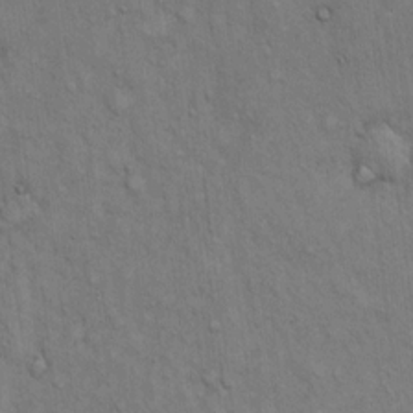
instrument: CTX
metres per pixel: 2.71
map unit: Hto
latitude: 14.1011
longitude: -60.7624
